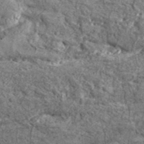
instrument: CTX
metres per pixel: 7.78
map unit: lHvf
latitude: 41.7827
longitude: -90.1389
